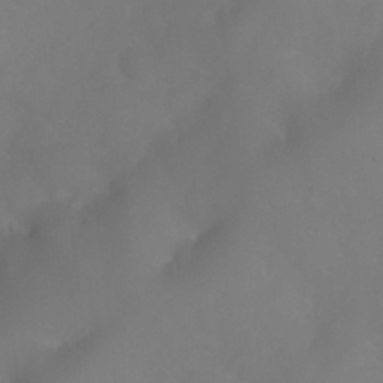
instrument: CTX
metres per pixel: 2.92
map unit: Nhu
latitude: 24.6679
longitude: -62.5735
